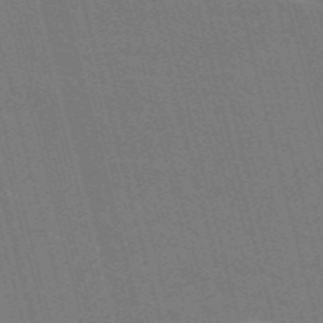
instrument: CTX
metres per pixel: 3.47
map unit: Nve
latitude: -58.4440
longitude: 62.3306
